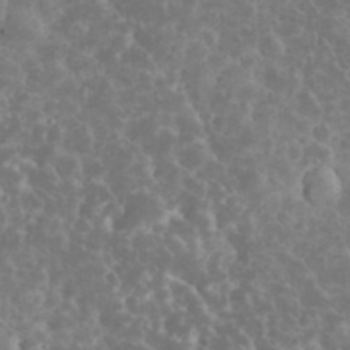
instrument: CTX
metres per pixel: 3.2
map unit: eHh
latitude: 34.7057
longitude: -62.4412
